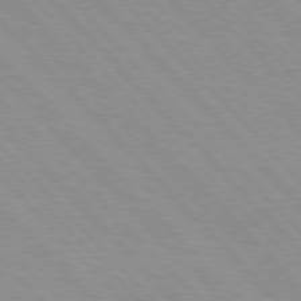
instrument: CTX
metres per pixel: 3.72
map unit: Hpe
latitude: 76.4034
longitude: -154.7813
